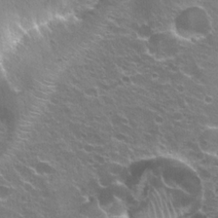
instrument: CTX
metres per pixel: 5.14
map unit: Hto
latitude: 23.1592
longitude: -32.2711
